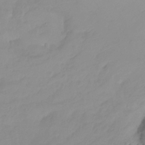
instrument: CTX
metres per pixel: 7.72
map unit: Ht
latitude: -14.4440
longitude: -53.3482
